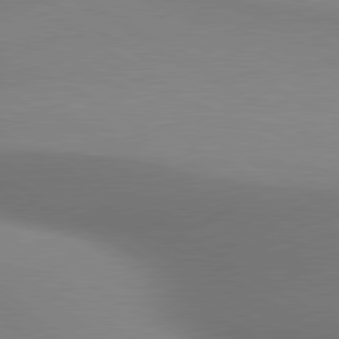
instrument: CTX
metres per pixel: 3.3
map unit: lApd
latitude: 80.5357
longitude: 124.0661
